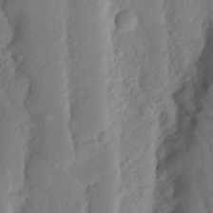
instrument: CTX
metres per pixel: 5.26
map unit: Nhu
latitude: 18.3845
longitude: -76.6301
